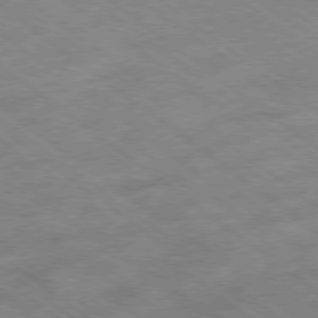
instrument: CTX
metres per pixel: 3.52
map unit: Hpe
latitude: -78.4629
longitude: -22.7435
